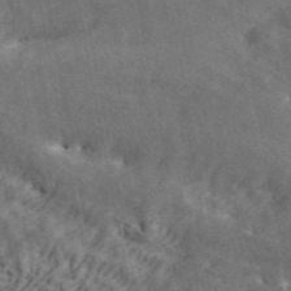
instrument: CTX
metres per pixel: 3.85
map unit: ANa
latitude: 45.1970
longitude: 45.0864
